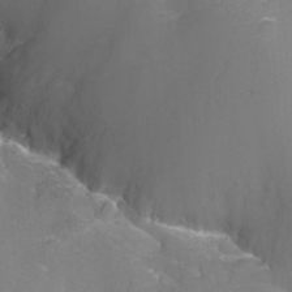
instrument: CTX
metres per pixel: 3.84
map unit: Nhu
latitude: -13.3321
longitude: -72.4223
